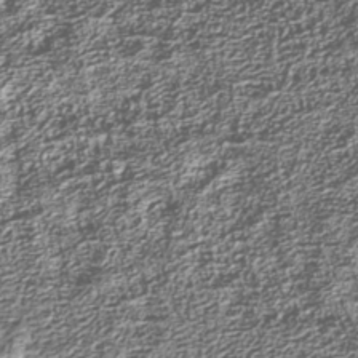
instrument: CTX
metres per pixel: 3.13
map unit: Nhu
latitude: -39.8045
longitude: -83.6882
